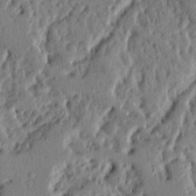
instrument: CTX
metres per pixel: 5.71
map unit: Ht
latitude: 9.1403
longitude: -77.7449
